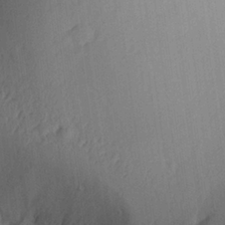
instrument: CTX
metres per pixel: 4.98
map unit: Aa
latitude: 26.9892
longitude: -136.5735
